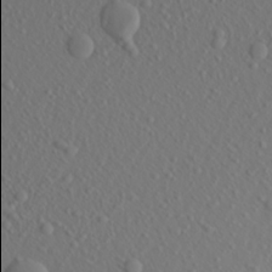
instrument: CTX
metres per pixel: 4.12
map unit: Aa
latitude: 21.2537
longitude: -145.9906
